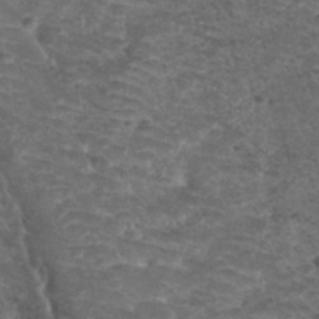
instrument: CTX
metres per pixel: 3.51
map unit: Nhu
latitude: 29.1403
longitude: -49.8583
